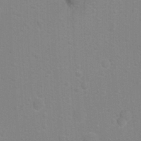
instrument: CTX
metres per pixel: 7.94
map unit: Ht
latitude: -2.0472
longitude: -26.9136
